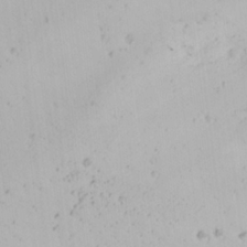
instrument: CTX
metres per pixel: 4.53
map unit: Ave
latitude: 22.4412
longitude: -137.2159
